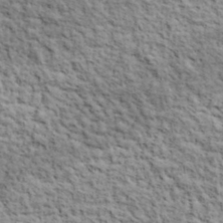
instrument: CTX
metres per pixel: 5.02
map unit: lHvf
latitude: 38.6301
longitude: -88.6680
